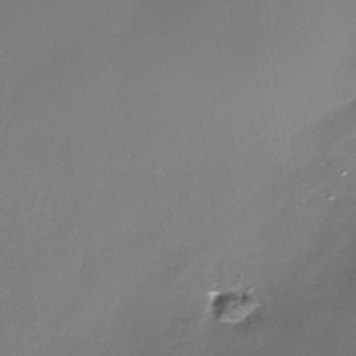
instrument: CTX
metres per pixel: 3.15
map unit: Nhe
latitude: -35.4643
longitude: -92.0255
